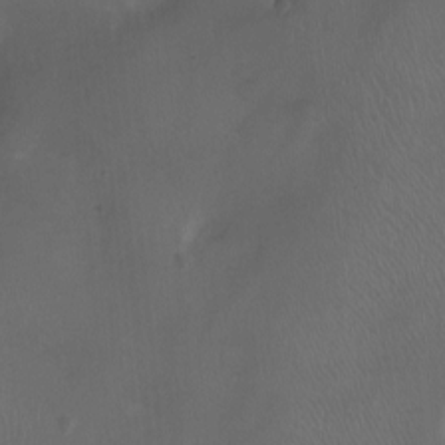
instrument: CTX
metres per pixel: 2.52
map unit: Nhu
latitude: -12.2173
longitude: -41.3103
